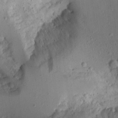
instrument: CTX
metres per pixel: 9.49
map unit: Aa
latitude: 15.1026
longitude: -142.6680
